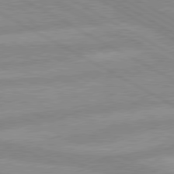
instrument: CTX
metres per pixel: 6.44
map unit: lApd
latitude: 80.1200
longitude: -168.9325
